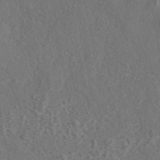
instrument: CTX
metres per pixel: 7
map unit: eAb
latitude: 42.9136
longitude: 105.0675
